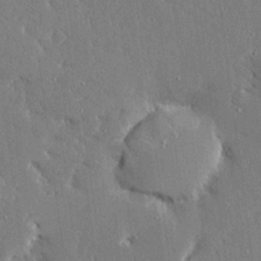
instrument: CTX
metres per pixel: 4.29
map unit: Ave
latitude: 16.5924
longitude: -139.9717
